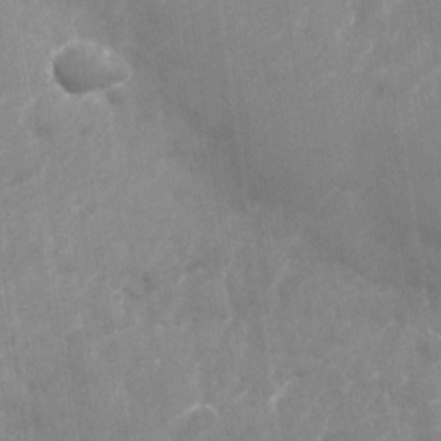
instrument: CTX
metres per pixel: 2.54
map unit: Nhu
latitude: -27.8989
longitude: -74.8002
